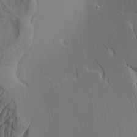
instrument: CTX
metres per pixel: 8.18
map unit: Aa
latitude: 8.9703
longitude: -132.3467
